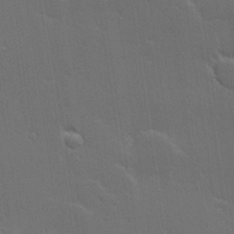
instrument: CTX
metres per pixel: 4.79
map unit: Hve
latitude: 27.3860
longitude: -94.3467
